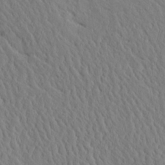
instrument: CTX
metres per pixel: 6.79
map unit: Aa
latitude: 24.4223
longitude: -133.1214
